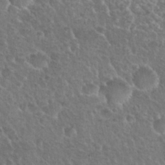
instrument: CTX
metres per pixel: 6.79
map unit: Nhu
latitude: 25.1781
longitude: -51.1781
